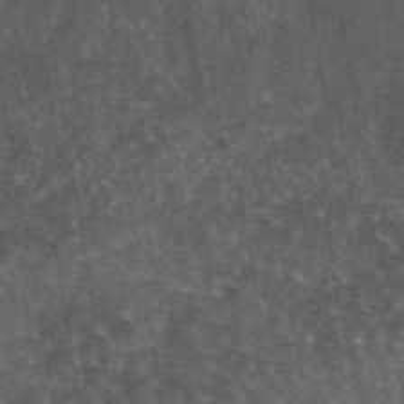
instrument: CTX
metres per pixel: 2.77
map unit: eAb
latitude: 45.3670
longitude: 122.6708
